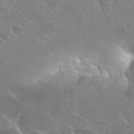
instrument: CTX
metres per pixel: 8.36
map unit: Hto
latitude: 27.3860
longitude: -40.1577
